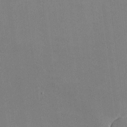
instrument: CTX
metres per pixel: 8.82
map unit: lHvf
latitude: -9.5588
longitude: -100.6680
